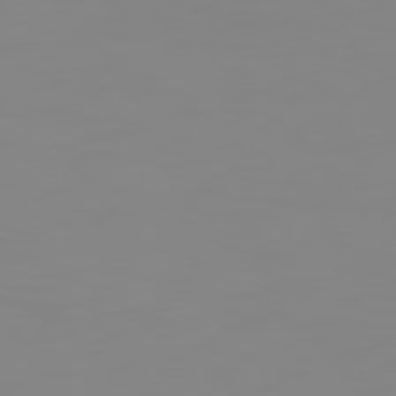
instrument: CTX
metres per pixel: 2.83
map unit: Hpe
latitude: 74.8947
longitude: -127.0270
